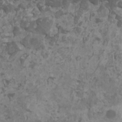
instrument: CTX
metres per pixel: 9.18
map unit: HNhu
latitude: -0.2740
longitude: 1.5211
